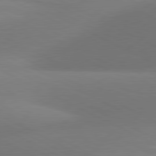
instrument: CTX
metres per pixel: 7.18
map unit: lApd
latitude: 80.9892
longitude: 128.8975
